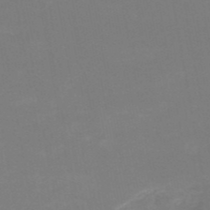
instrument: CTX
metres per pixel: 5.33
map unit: HNb
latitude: -50.1606
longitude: -50.6868
